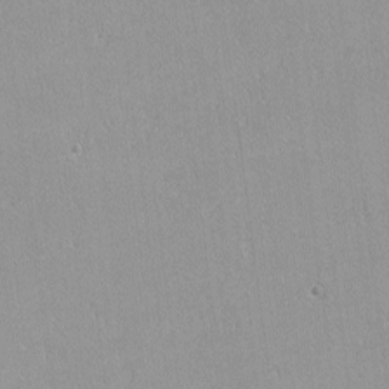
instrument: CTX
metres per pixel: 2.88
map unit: lHvf
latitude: -12.2362
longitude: -104.7247
